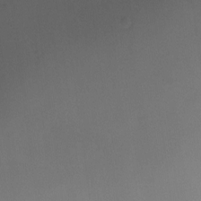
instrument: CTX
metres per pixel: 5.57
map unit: Nhu
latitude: -11.3321
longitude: -34.0633
